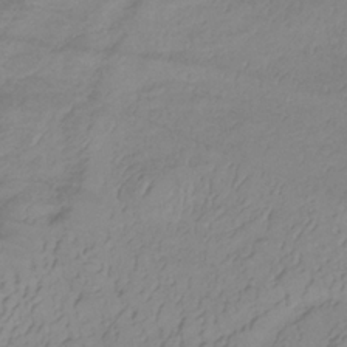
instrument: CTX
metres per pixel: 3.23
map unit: lHb
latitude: -34.3495
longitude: 71.3321
